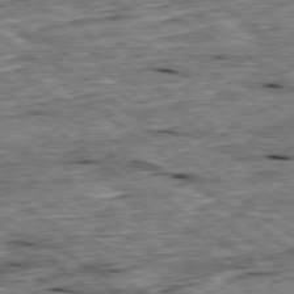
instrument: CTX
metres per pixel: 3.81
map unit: Ap
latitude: -78.9730
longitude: -86.8569
